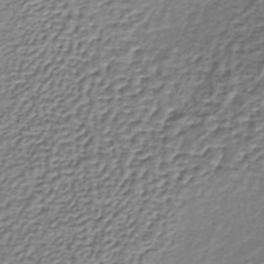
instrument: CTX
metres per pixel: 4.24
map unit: lHb
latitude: -36.9352
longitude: 59.0486
